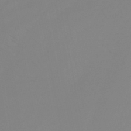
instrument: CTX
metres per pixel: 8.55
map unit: HNhu
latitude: -44.5196
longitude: 90.4818
